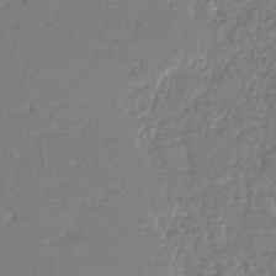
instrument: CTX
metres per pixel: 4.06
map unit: eHh
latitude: -44.7841
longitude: -29.1970
